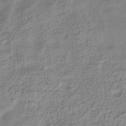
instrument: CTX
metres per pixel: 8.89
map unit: ANa
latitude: -38.8030
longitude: 96.5007
